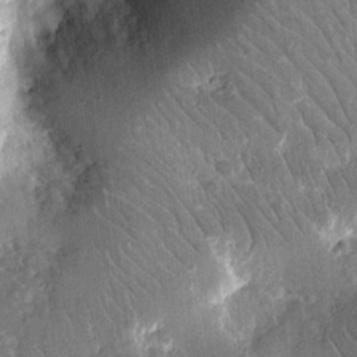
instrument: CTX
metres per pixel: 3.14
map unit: eHh
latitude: 15.3671
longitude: -70.4601
